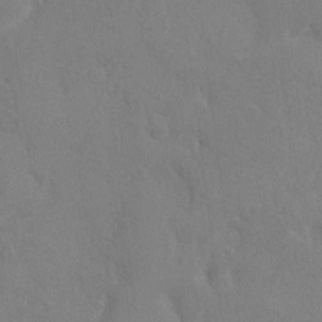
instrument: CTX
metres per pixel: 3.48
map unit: HNhu
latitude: 7.1781
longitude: -3.0647
